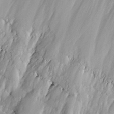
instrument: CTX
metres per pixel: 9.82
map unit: eHh
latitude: -5.0864
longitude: -78.1200
